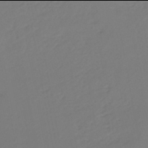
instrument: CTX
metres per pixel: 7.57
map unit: eHb
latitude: -46.0094
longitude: 88.9730
